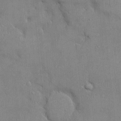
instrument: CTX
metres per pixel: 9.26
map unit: Ht
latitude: -3.1998
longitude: -14.7625
